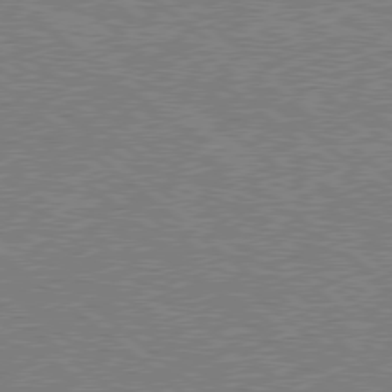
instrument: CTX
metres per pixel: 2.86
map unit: Hpe
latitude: 78.2901
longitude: -160.7624
